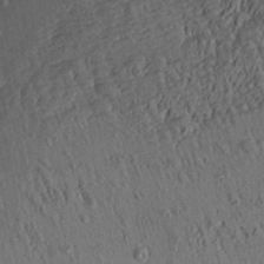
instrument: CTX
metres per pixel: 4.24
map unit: Aa
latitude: 28.2900
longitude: -135.0647
